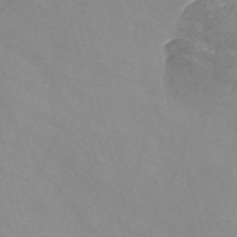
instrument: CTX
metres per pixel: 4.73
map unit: Nve
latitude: -57.7100
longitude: 58.7652
